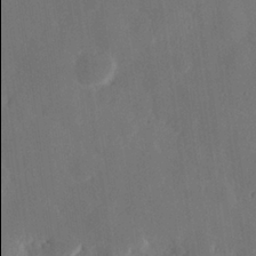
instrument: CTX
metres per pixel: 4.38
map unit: Hve
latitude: 24.9135
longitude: 150.0094
